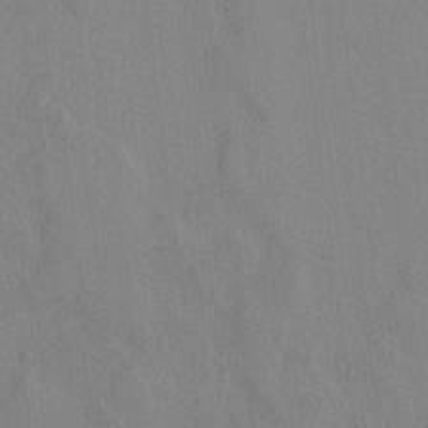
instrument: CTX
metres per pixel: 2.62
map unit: lAvf
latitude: 14.3468
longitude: -125.5371
